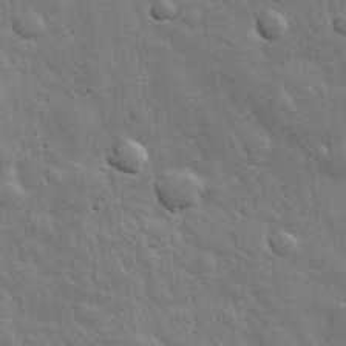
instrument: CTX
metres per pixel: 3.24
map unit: eHh
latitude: 31.4994
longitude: -78.6680
